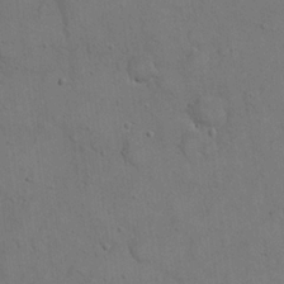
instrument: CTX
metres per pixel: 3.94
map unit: eHh
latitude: 21.0648
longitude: -59.4049
